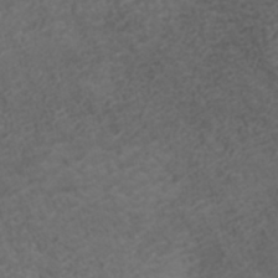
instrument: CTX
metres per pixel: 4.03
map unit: ANa
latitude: 35.8205
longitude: 14.1795
